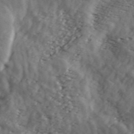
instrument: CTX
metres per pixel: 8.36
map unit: ANa
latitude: 43.0459
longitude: 47.4265
